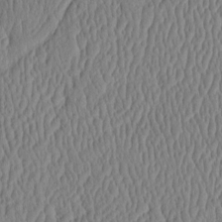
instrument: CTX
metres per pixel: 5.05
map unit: eHh
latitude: -3.9178
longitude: 15.5022
